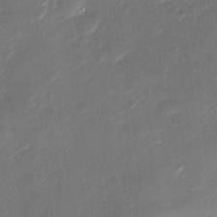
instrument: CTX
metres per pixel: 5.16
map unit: Nve
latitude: -7.0108
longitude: 175.0108
